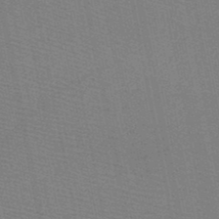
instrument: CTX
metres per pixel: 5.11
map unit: HNb
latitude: -48.8030
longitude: -41.2348
